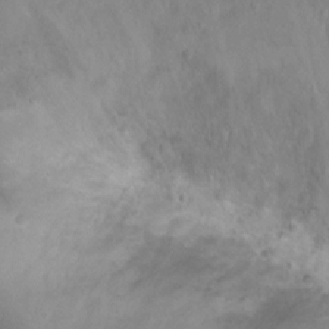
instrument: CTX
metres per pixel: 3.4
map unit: Ht
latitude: 2.3467
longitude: -35.3292
